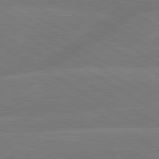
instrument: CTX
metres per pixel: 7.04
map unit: lApd
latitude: 79.9150
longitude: -143.8583
